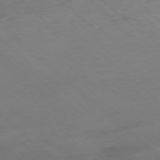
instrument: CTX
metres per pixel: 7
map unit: Ap
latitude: -77.9178
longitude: -92.1011
